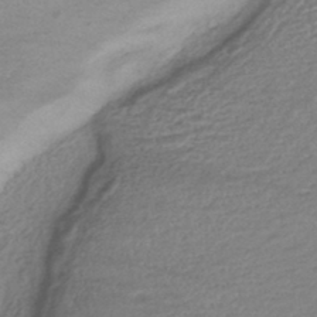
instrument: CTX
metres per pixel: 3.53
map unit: HNhu
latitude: -44.8408
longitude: 101.5399
